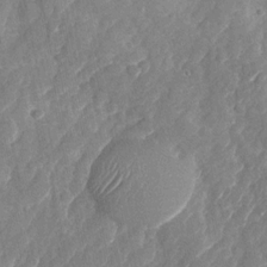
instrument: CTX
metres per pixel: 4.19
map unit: Nhu
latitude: -28.3495
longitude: -64.5357
